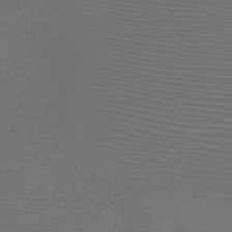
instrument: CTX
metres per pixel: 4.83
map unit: HNb
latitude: -47.9745
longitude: -41.6693
